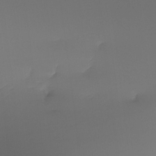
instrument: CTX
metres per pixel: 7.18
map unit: Htu
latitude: -14.8597
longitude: -45.8016
